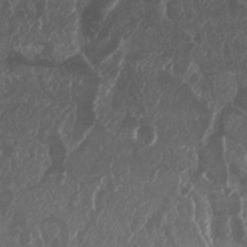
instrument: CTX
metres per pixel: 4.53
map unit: Nhu
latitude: 25.1403
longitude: -61.0458
